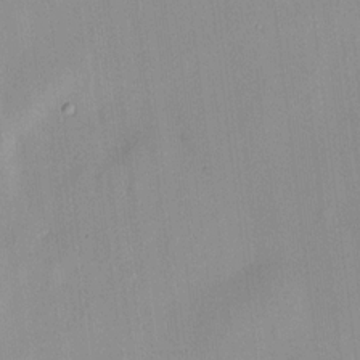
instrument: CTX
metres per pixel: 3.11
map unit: HNhu
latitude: 13.5371
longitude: 12.6896
